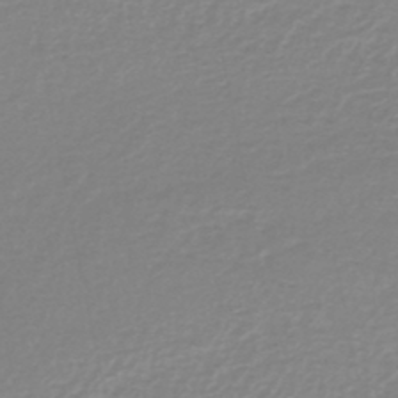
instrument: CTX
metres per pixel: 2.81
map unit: lHb
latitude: -41.5021
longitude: 63.3509
